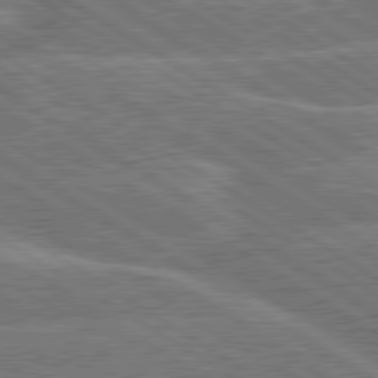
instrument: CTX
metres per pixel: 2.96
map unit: lApd
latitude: 79.9906
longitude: -145.9339
